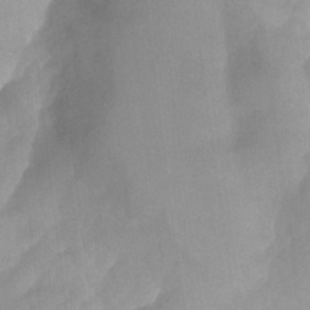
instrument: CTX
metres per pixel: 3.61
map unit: Aa
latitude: -13.7289
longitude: -59.1403
